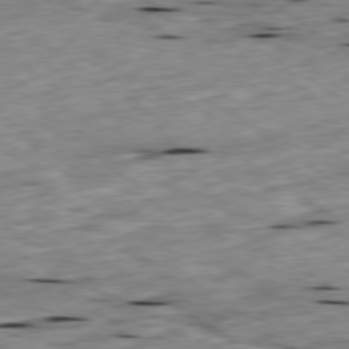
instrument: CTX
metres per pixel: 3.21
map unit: Ap
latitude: -79.9745
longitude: -91.3482
